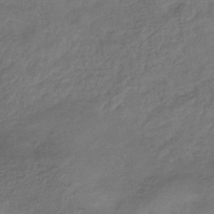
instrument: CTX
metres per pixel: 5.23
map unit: eHb
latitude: -35.6155
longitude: 81.8800
